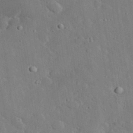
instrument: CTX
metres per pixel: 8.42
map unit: lHvf
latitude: 32.6302
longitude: -85.6127
